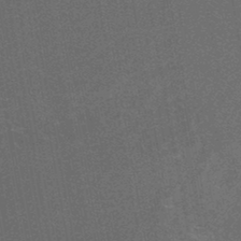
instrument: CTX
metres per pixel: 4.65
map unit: HNhu
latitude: -45.4643
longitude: 99.5966
